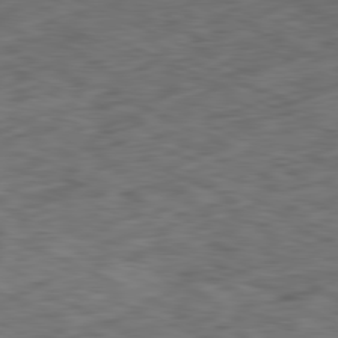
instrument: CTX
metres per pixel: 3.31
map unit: Ap
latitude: -81.4644
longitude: -83.6504
